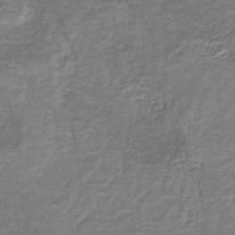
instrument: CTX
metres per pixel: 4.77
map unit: eAb
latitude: -38.6708
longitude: 51.4076
